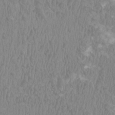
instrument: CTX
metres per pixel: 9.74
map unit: HNhu
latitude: 1.7638
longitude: -1.5749
